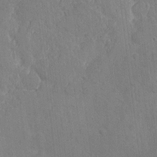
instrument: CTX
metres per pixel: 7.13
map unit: eHh
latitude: 3.9150
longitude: -72.6302
